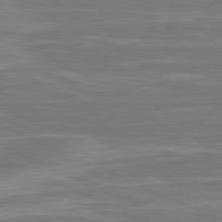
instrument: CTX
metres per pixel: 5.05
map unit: lApd
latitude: 81.2537
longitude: -175.8961
